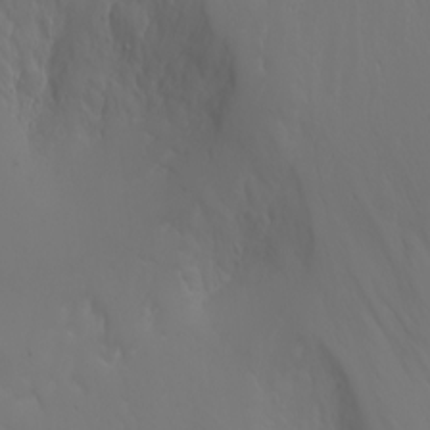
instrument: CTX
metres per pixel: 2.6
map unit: Nhu
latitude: -6.5762
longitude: -90.5357
